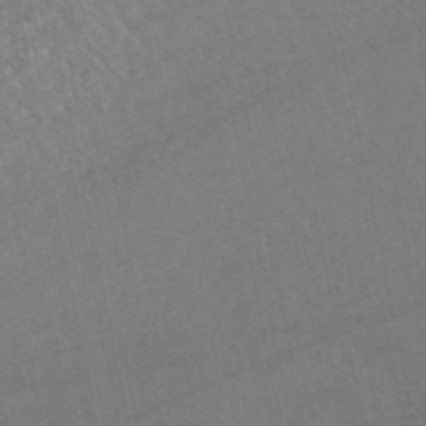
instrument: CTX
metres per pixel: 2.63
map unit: HNhu
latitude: -48.7652
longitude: 102.6141
